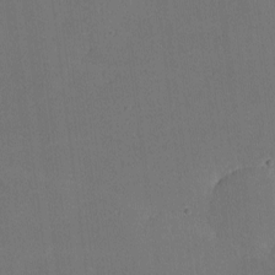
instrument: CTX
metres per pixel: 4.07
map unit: lHvf
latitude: -10.0850
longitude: -100.4223
